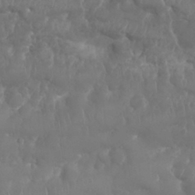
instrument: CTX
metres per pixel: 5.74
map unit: Nhu
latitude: 25.5938
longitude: -61.7638
